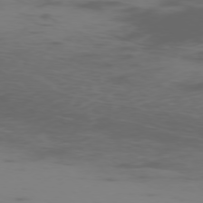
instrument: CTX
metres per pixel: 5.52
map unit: Ap
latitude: -77.4643
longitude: -67.1403
